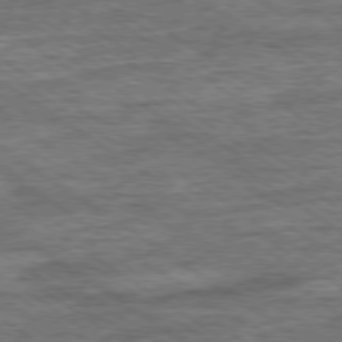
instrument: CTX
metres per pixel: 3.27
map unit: Ap
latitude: -79.7288
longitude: -78.9703
